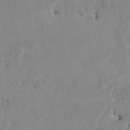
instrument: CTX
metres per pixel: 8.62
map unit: HNhu
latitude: 1.3670
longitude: -5.9906
